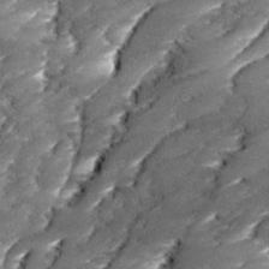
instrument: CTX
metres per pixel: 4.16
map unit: Ave
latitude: 17.7261
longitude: -136.4412
